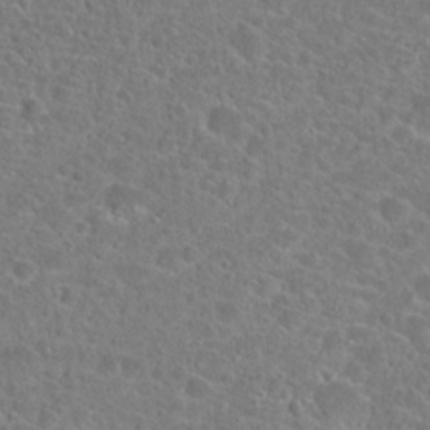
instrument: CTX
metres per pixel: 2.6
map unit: Hto
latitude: 23.4048
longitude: -45.7072
